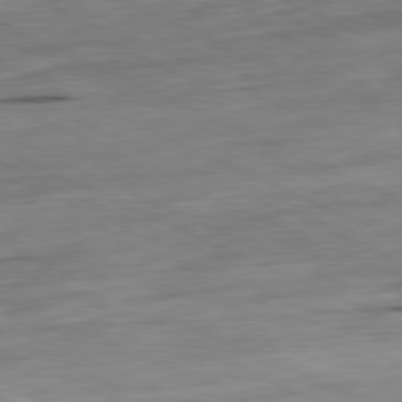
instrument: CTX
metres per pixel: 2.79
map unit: Ap
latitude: -81.2376
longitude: -71.5749
